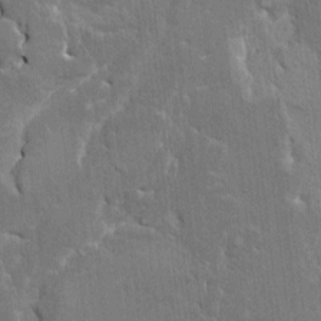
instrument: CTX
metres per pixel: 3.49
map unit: HNhu
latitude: 7.5560
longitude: -4.7435
